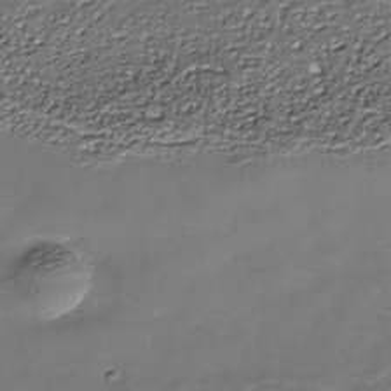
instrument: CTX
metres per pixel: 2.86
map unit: Nhe
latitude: -37.2942
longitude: -87.1403
